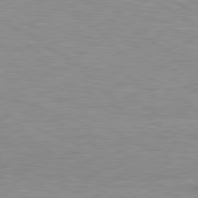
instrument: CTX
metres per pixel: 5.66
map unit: lApd
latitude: 79.4049
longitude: -87.8205
